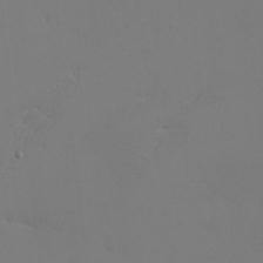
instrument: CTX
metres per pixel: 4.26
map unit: eHh
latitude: -4.7085
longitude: -79.2537
